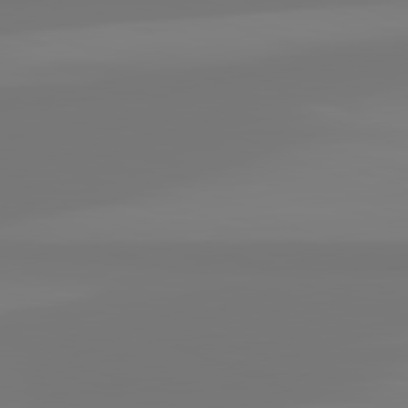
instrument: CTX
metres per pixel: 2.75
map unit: lApd
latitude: 81.7639
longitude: -176.1766
